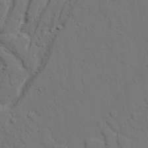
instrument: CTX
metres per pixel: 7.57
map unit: lAvf
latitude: 26.9892
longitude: -109.8394
